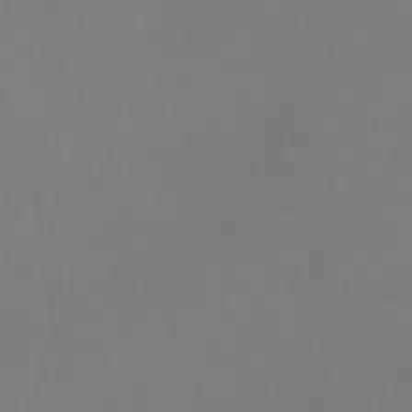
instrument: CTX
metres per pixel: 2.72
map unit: Nhu
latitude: 23.8583
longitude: -62.3090
